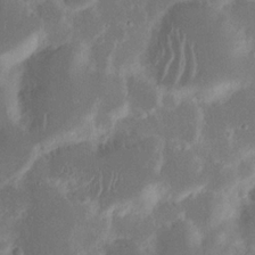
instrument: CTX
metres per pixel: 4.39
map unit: Nhu
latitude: 15.9528
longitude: -74.1011
